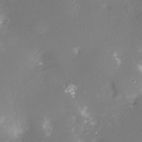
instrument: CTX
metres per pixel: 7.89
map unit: Ht
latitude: -8.5196
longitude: -27.9906
